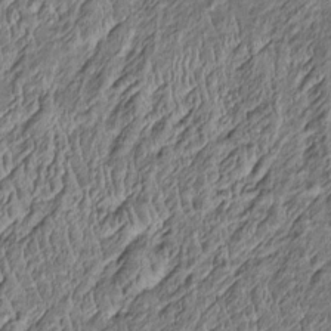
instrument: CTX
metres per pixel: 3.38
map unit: Htu
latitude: -7.4454
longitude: 156.9164
